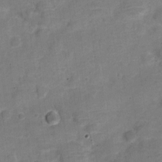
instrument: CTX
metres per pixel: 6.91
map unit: Nve
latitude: -22.7086
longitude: 104.9164
